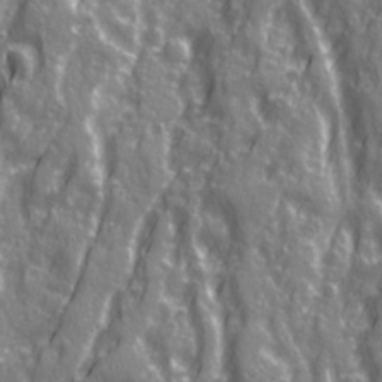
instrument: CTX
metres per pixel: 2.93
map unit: Ave
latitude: 21.3482
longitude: -133.0647
